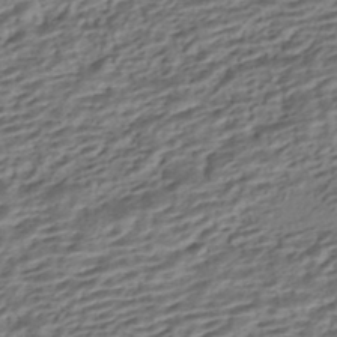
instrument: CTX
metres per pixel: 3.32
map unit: HNhu
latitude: -43.1620
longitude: 105.3509
